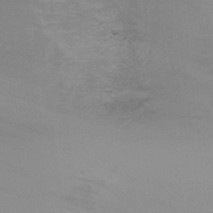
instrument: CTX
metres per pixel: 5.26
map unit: Ht
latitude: -7.0864
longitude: -27.2348
